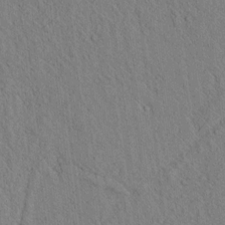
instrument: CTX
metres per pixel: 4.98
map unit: lAvf
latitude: 7.6127
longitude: 160.5007
